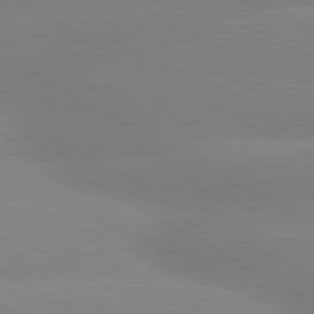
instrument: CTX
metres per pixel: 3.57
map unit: lApd
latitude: 80.3656
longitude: -147.2348
